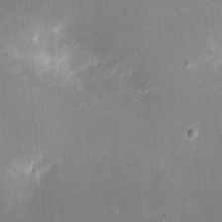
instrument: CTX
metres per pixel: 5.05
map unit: eHh
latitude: 4.9703
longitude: -69.3104
